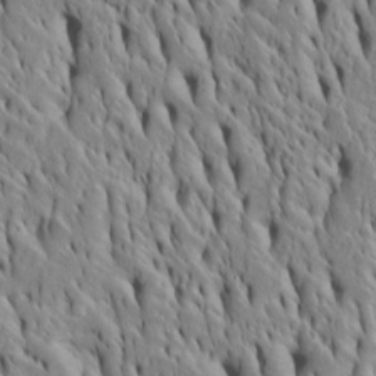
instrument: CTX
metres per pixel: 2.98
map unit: Htu
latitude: -4.7463
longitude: 152.3873
